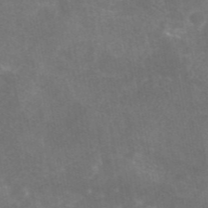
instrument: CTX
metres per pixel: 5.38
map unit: eAb
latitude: 46.5924
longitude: 124.8219
